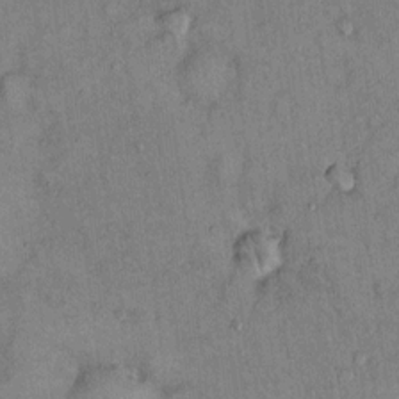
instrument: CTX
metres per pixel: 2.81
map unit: Hto
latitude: 13.2915
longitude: -59.0459
